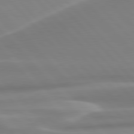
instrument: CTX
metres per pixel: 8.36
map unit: lApd
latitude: 79.9906
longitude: -114.4789
